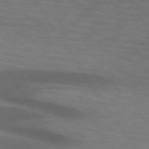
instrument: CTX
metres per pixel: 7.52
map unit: lApd
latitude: 73.9906
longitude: -52.1389
